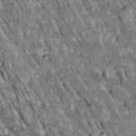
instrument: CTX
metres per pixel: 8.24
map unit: Htu
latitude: -2.7274
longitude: 149.7478
